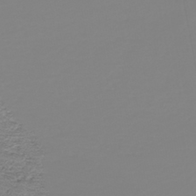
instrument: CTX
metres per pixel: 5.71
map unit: HNb
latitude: -44.4818
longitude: 51.2943
